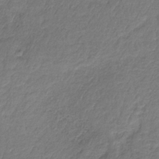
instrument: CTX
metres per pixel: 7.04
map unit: HNb
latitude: -34.1228
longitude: 60.8597
